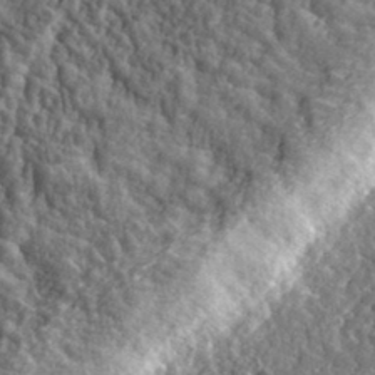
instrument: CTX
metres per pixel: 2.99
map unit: eHh
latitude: 35.5371
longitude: -79.9717
